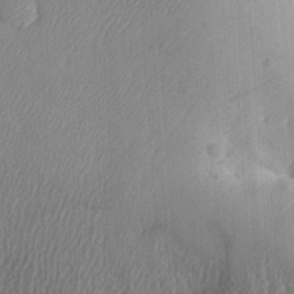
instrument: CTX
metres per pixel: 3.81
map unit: Aa
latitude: 29.4615
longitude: -133.1025
